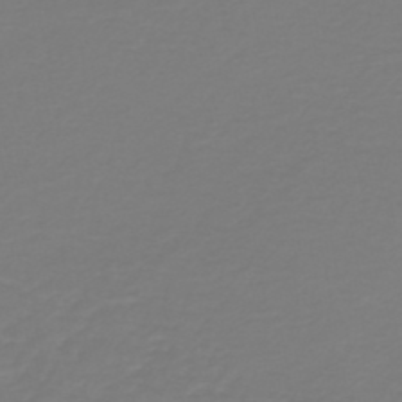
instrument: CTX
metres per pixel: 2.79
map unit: HNb
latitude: -46.5196
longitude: 54.1606
